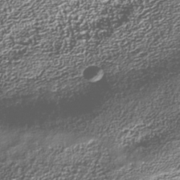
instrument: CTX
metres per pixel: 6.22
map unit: Nhu
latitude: -39.5966
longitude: -83.7449
